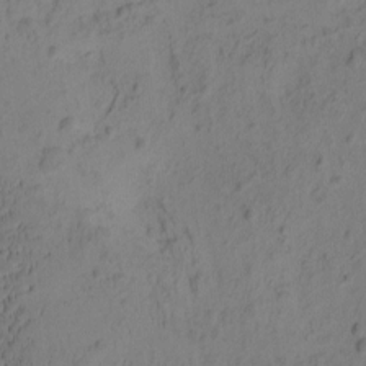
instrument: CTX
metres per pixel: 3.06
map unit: eHh
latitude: -1.5399
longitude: 16.6897
